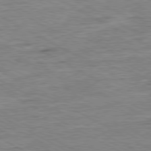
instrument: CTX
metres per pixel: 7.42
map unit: Ap
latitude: -80.7086
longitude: -76.9702
